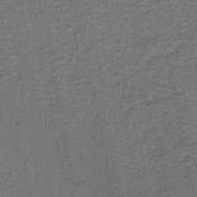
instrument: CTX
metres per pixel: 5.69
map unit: lHb
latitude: -43.9367
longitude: 56.2361
